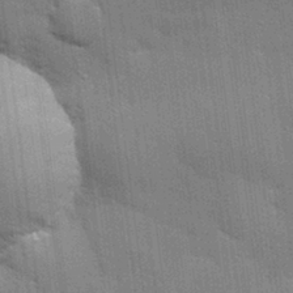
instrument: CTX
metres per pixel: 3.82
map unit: eHh
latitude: 29.0647
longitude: -82.6868
